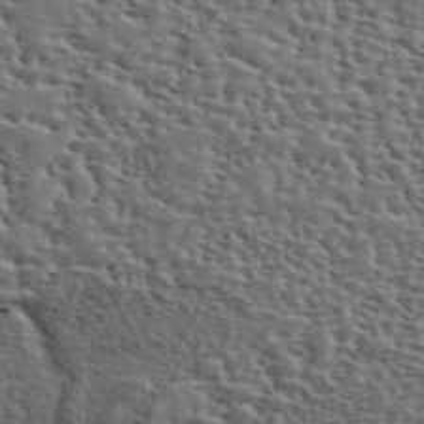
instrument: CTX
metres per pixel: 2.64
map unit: ANa
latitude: 43.1592
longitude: 48.6708
